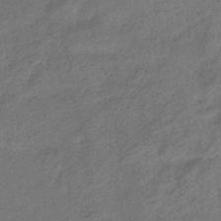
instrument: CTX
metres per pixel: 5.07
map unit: eHb
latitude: -42.7274
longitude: 83.9367
